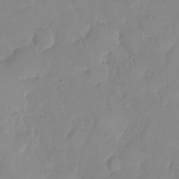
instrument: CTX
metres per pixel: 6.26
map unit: HNhu
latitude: -2.6329
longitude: 10.6708
